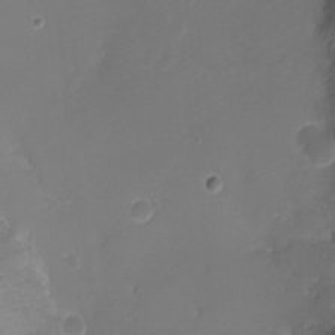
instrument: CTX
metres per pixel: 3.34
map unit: Ht
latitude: -1.1998
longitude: -18.6112
